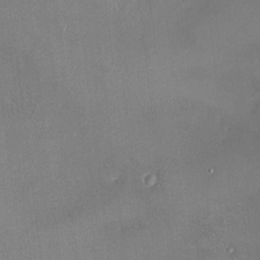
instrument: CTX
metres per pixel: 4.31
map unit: HNhu
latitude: 7.2726
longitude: 7.7288
